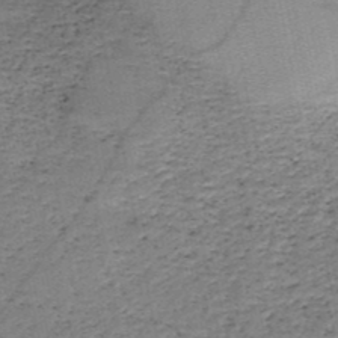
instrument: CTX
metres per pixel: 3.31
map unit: HNb
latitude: -48.6897
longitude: -40.2900
